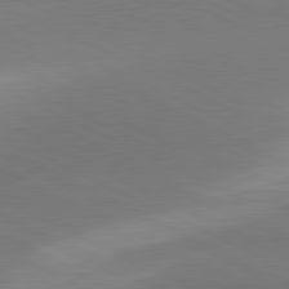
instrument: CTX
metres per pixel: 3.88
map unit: lApd
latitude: 81.3293
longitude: 157.1809
